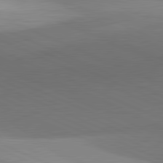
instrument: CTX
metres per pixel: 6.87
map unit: lApd
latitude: 81.8016
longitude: 143.6343
